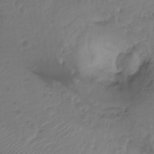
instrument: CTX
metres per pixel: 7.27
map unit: Hto
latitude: -8.0094
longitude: -44.2522
